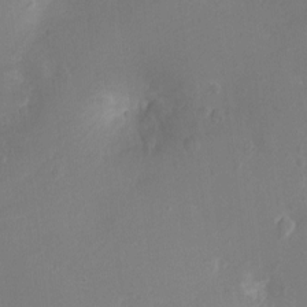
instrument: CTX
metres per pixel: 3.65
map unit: Ht
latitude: -4.1039
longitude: -15.6883
